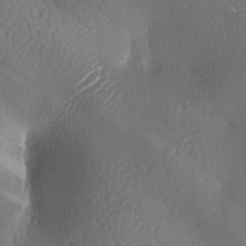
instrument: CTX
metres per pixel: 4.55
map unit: lAa
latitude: -8.3873
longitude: -128.0444
